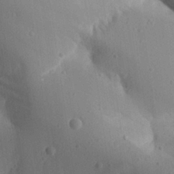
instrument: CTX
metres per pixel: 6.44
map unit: Aa
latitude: 27.0270
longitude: -128.9891
